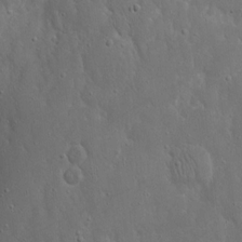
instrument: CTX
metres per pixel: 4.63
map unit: eHh
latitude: 17.9150
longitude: -71.1970
